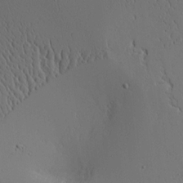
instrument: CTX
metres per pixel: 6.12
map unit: Aa
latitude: 10.0255
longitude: -129.4804
